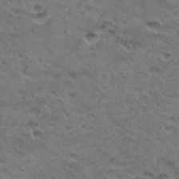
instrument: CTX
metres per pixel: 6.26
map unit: Hto
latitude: 32.5735
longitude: -48.1956
